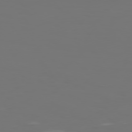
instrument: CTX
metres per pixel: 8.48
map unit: Hpe
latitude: 76.1011
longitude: -142.1389
